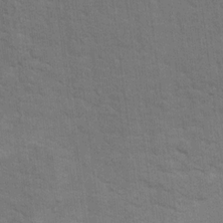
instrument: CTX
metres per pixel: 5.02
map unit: Hto
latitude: 15.5938
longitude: -38.0633
